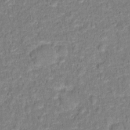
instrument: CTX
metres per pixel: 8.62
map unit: Hto
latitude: 13.5749
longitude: -38.2711
